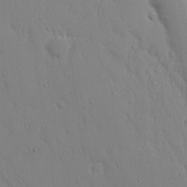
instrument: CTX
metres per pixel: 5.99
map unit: Nhu
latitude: 19.0836
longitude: -72.1578
